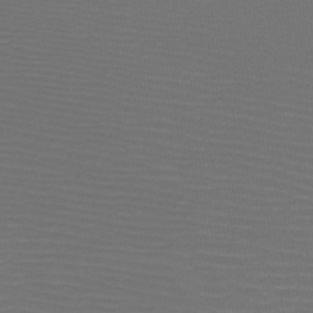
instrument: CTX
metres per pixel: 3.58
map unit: HNb
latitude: -47.8611
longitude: -43.5749
